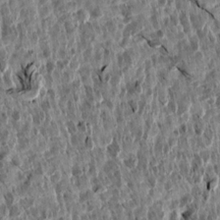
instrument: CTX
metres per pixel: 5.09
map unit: Aa
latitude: 14.4223
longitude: -143.7639
